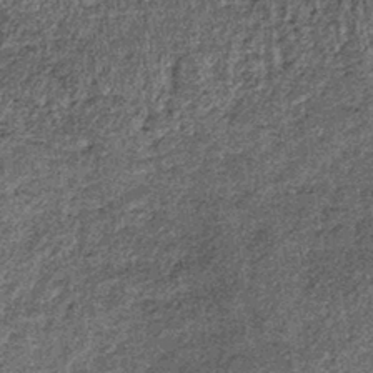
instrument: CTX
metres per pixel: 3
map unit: lHb
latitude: -39.2754
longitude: 66.7086
